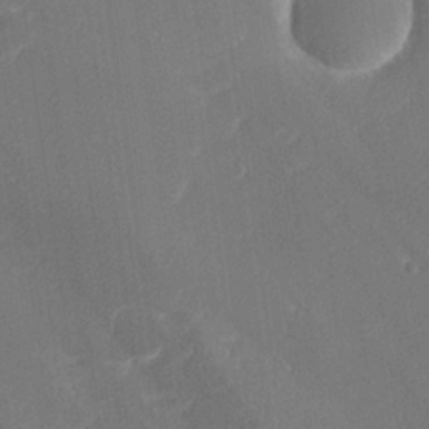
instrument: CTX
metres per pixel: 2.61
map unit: lHvf
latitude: 25.2537
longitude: 141.5777
